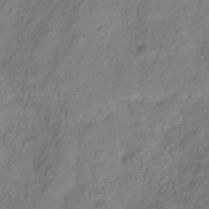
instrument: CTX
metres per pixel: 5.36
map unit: Hve
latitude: -32.7086
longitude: 90.1039
